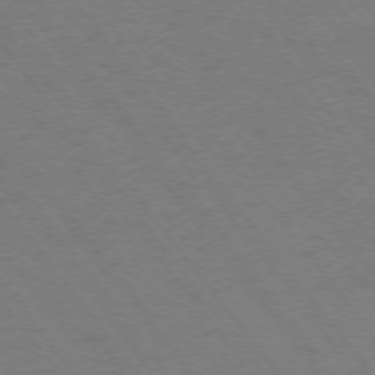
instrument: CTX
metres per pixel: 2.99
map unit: Ap
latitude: -75.5399
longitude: -64.5168
